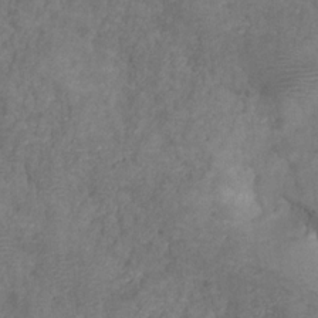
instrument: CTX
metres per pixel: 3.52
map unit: HNhu
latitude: -28.4818
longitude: 74.1039
